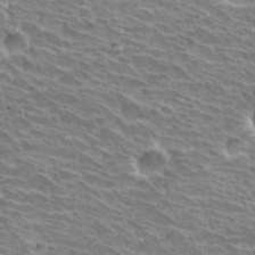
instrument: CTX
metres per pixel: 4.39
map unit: Hto
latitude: 31.1026
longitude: -42.1389
